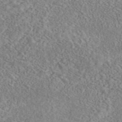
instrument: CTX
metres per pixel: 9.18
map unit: eAb
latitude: 42.4601
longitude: 110.7274
